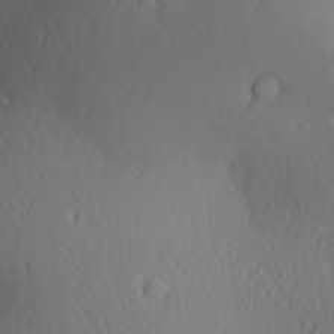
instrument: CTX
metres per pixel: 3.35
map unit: Aa
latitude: 25.7449
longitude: -136.8380
